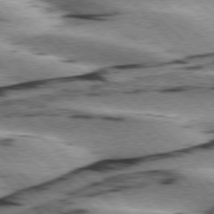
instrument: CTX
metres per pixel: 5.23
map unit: lApd
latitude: 76.1766
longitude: -79.1403
